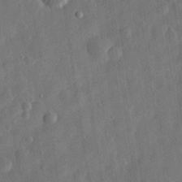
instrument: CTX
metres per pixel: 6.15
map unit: eHh
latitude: 31.3104
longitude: -75.1025
